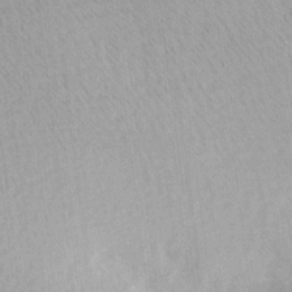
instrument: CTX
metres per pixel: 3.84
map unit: Ave
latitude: 11.4427
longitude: -107.2348
